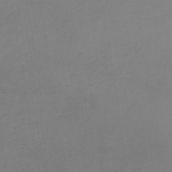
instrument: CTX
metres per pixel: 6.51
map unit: HNb
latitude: -46.0472
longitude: -44.1955
